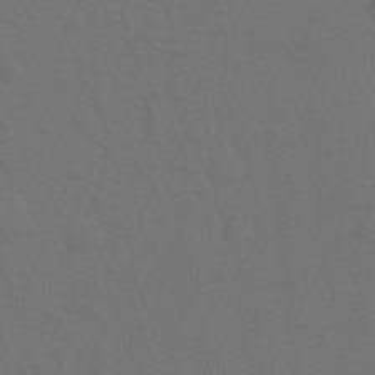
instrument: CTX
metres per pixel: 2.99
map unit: Hto
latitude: -10.3495
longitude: -37.3671
